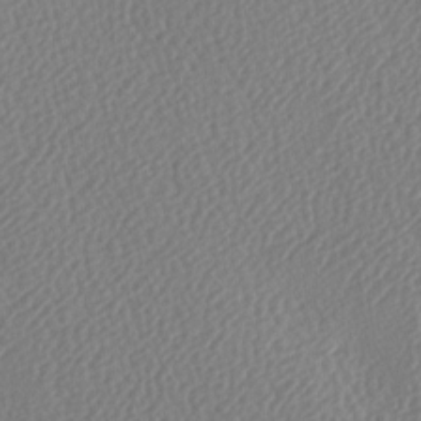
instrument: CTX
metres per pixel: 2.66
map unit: lAa
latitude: -9.0297
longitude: -128.1767
